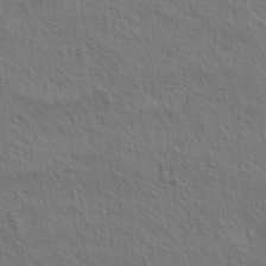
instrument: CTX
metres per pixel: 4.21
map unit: lAa
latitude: 4.8758
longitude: -113.1592
